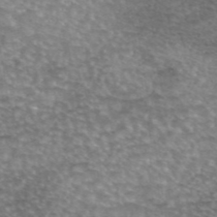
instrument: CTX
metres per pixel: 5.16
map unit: eAb
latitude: 45.2915
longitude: 102.9920
